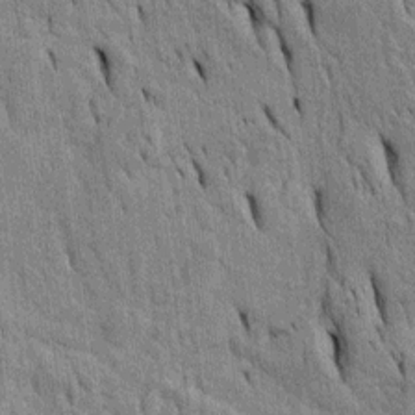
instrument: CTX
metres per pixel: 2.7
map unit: Htu
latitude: -4.6140
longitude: 152.3873
